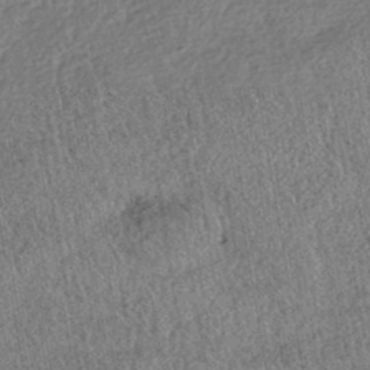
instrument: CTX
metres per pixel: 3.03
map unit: HNhu
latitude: -42.4628
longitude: 98.3117
